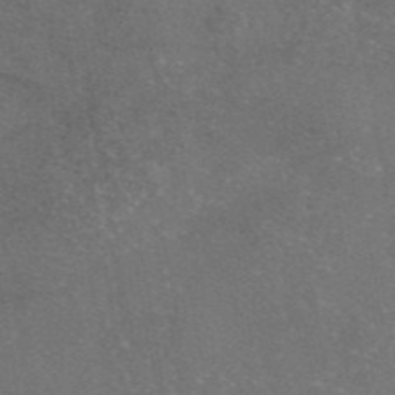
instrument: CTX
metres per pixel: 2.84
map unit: eAb
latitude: 46.9136
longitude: 110.2172
